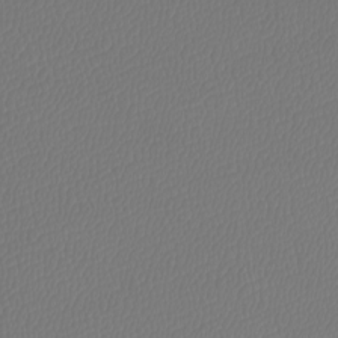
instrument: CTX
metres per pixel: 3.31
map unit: Htu
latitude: -5.9367
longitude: -73.6316
